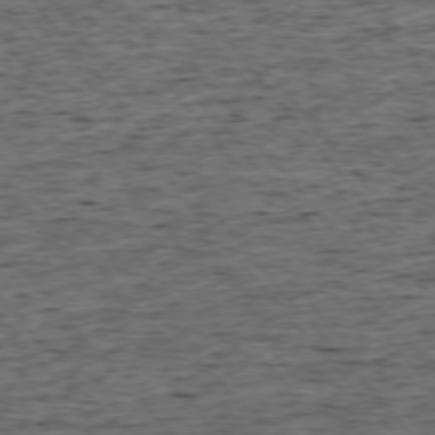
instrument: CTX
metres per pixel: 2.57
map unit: Ap
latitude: -75.6911
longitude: -92.4790
